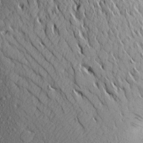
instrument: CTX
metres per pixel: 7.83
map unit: Aa
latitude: 23.6127
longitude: -144.4223
